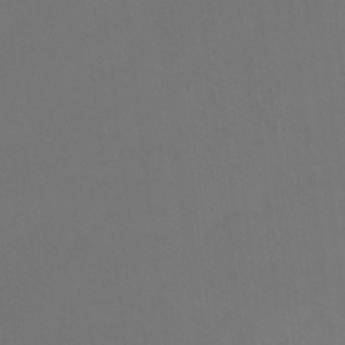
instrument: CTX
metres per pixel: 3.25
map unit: Ht
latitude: -8.7841
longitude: -38.0255
